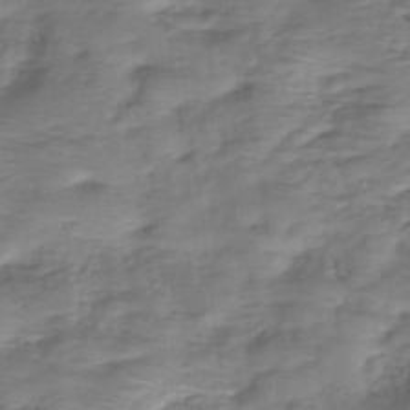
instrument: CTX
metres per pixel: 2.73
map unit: eHh
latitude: -39.9745
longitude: -29.4615
